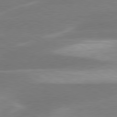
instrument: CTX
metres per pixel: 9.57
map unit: lApd
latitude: 79.9150
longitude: -116.1578
